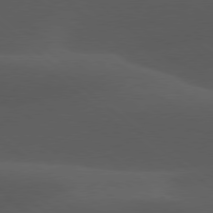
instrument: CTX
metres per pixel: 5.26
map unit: lApd
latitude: 78.1200
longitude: -54.9514
